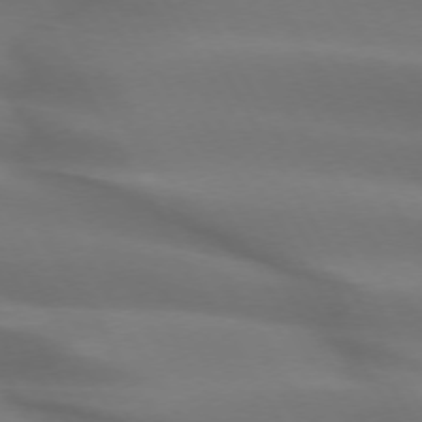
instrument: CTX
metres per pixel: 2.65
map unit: lApd
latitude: 72.8947
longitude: -49.8016
